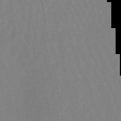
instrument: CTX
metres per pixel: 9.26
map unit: eHb
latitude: -49.9178
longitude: 74.9164
